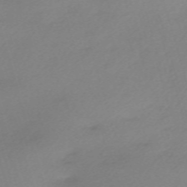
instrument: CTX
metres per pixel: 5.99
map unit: eHh
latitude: -61.5399
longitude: 52.5384
